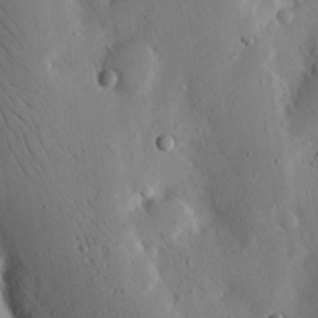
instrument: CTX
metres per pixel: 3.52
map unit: Nhu
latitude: 15.5938
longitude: -77.7638
